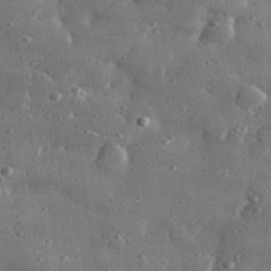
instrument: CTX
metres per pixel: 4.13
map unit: lHvf
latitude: 31.1026
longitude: -88.7813
